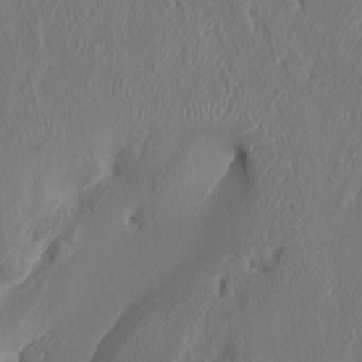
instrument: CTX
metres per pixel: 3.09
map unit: HNhu
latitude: 3.9906
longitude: -6.5357
